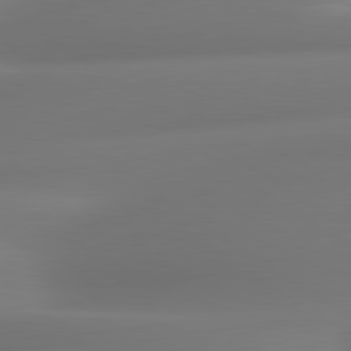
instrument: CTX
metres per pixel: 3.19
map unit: lApd
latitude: 80.8191
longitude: -164.9703
